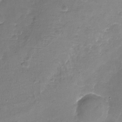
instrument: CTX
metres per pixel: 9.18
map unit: Nhu
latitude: -16.9920
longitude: -56.7624
